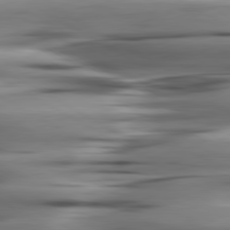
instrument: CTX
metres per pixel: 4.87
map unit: lApd
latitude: 80.5357
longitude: -122.4601
